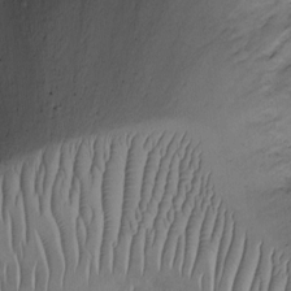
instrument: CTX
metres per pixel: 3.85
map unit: Ht
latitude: -3.9556
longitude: -14.3279
